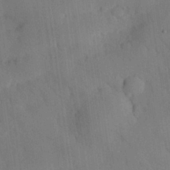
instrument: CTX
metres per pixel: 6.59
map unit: eHh
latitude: 26.9136
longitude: -76.8947
